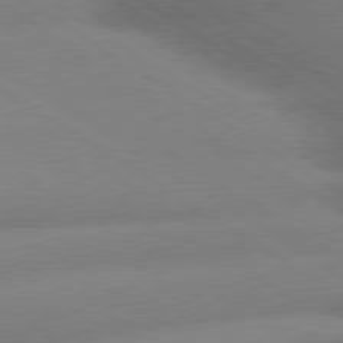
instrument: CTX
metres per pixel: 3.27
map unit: lApd
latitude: 80.0255
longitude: -162.2145
